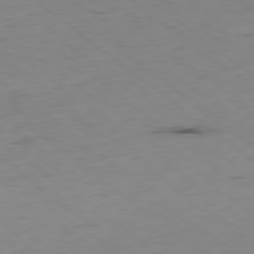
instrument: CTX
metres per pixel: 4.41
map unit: Hpe
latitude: -78.9730
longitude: 16.4818
